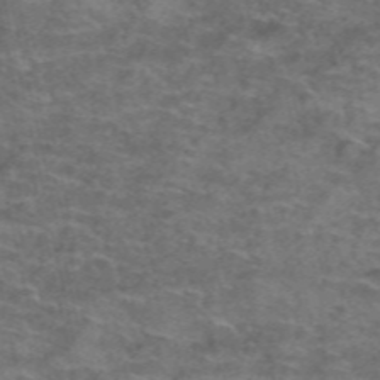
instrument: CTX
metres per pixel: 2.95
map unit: Hto
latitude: 39.5182
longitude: -41.8205
